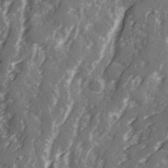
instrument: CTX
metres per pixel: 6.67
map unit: Ave
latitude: 20.9703
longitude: -131.3104
